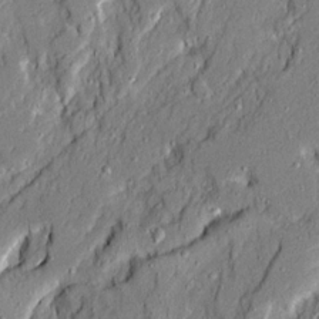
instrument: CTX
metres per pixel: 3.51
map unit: Ave
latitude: 21.0081
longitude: -128.9514
